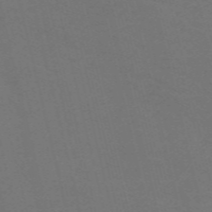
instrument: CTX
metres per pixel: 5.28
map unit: Nve
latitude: -59.1431
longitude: 63.3887
